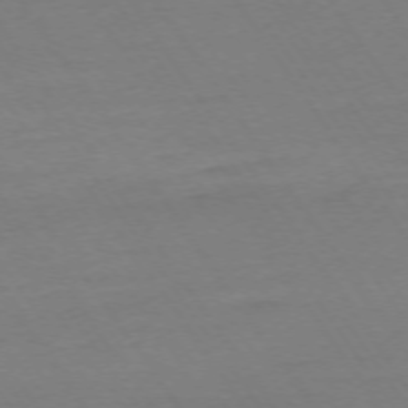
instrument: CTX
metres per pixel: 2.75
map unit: Ap
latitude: -74.2362
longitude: -83.9906
